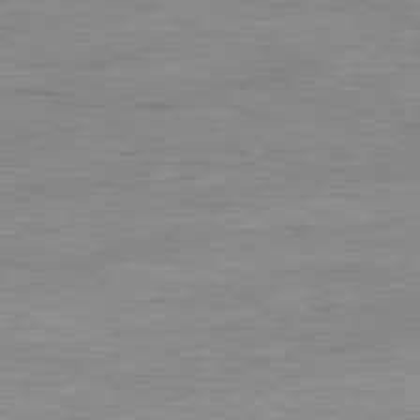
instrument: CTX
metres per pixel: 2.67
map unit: Ap
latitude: -81.1431
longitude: -81.8961
